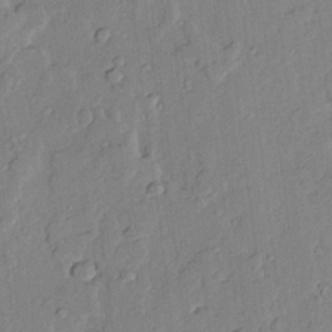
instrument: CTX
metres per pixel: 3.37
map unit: lAvf
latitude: 24.8002
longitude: -110.2901
